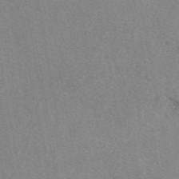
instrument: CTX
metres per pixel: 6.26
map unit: eAb
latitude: 48.4601
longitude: 113.2187
